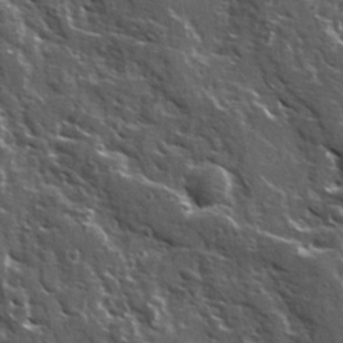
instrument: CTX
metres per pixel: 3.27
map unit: Ave
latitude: 15.3482
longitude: -132.1956
